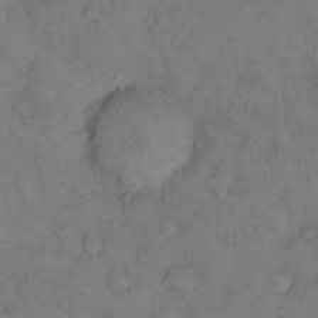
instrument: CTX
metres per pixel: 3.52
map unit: eHh
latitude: 13.1781
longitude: -63.1970
